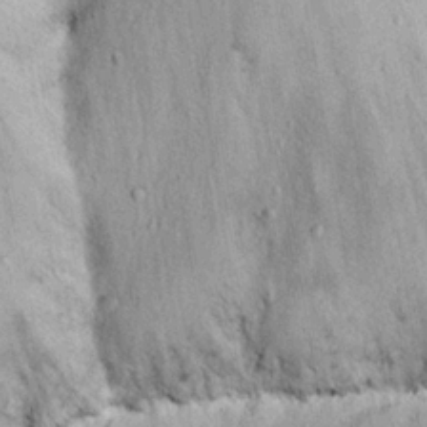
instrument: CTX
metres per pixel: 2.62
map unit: eHh
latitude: 22.2711
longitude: -68.8002
